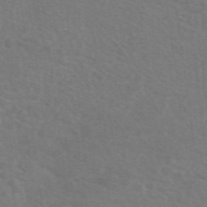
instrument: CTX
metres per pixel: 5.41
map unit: eAb
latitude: 50.3845
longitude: 112.8786
